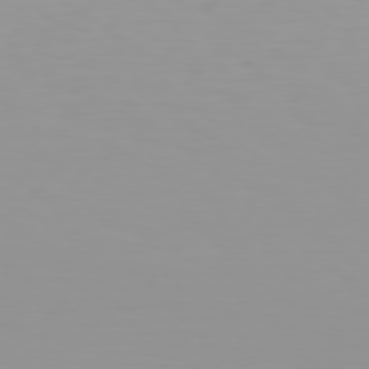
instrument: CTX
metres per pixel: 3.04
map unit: Hpe
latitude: 77.8961
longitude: -137.6694
